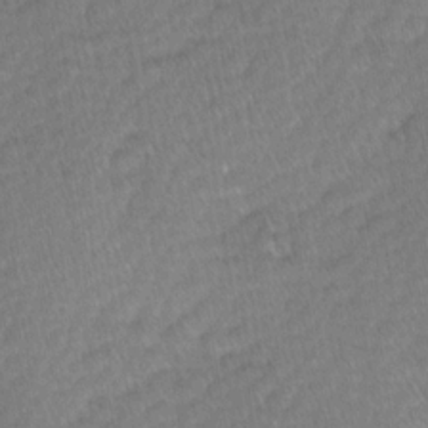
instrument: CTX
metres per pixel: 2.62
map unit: Ave
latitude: -0.7653
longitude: -113.9150
